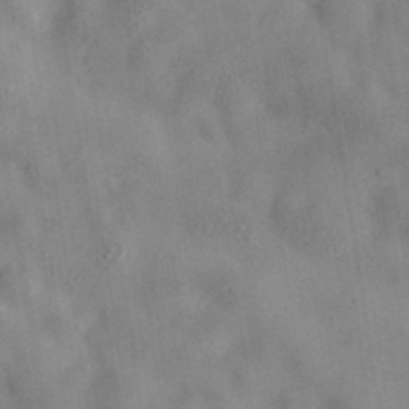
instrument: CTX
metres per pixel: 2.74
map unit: eAb
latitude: 34.7624
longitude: 108.2173
